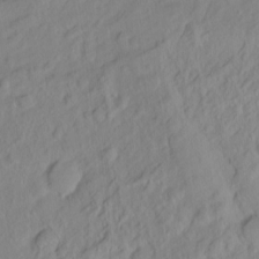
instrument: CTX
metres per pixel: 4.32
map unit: Hto
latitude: -7.0297
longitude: -47.2915
